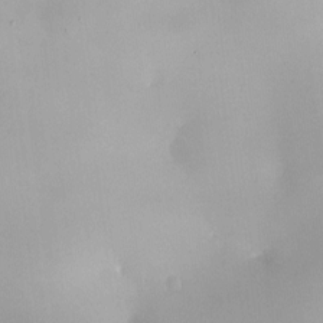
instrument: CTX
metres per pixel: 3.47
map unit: HNhu
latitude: 6.1389
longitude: 9.1620
